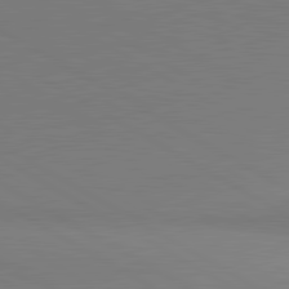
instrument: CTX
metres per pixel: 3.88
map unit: lApd
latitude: 81.3104
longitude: 151.9745
